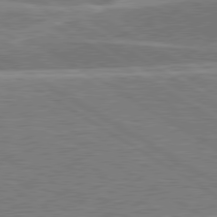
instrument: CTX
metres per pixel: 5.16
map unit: lApd
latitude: 79.6316
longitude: -123.5560
